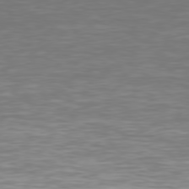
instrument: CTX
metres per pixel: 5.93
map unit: Hpe
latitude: 75.8394
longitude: -124.8002
